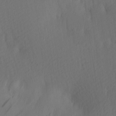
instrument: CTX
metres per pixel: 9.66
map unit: Ave
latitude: 13.2348
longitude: -106.9136
